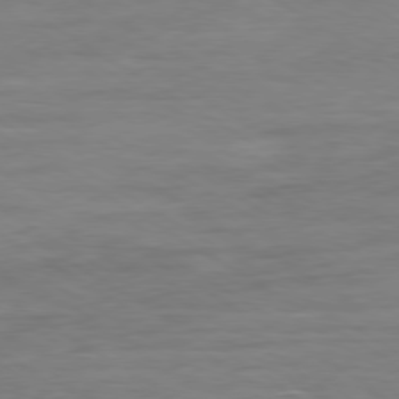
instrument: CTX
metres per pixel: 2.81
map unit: Ap
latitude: -80.2362
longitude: -103.8016
